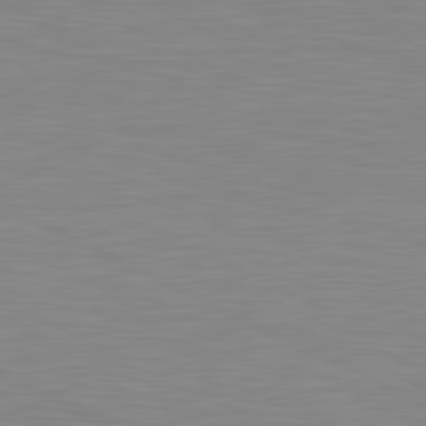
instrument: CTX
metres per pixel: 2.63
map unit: lApd
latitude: 81.3482
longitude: -172.0822
